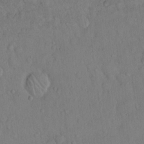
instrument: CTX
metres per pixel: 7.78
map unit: Hto
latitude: 13.3104
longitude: -56.5923
